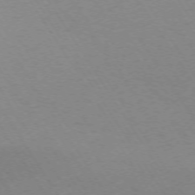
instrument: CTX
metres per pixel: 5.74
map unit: Ap
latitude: -73.3320
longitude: -71.0080
